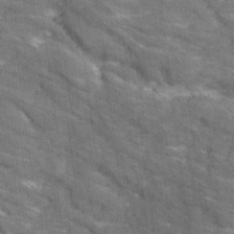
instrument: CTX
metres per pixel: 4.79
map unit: Ave
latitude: 18.9891
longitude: -135.3859
